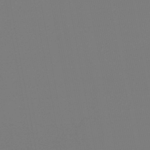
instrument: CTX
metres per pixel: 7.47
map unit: HNb
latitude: -46.9164
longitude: 57.1242
